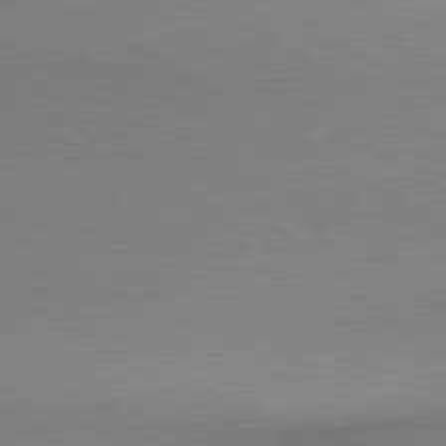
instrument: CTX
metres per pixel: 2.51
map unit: lApd
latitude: 80.2333
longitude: 164.8030
